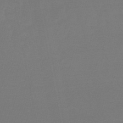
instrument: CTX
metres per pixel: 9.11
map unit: lHb
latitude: -49.8612
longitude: 79.6910
